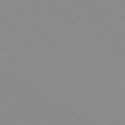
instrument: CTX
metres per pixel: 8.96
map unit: Hpe
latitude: 77.8583
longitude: -160.7813
